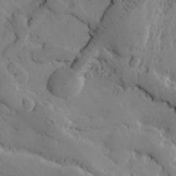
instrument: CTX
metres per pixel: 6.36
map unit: Htu
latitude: -3.2753
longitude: 168.6329
